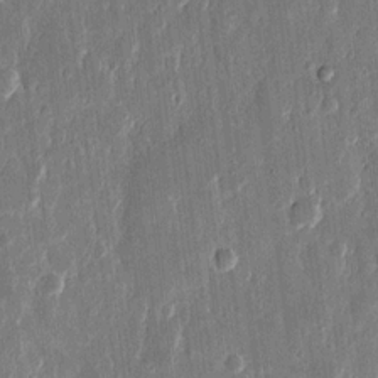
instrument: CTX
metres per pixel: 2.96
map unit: eHh
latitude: 13.9717
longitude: -70.6490
